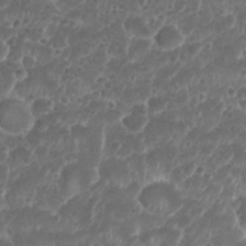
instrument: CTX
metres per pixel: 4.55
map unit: Nhu
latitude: 26.3845
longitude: -52.3845
